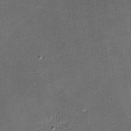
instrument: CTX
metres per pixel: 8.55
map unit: lHvf
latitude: -11.3132
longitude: -101.3671
